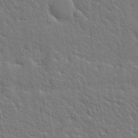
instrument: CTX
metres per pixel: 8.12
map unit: Hto
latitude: 19.5182
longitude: -51.9717
